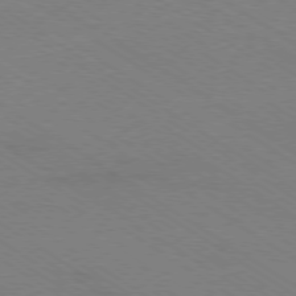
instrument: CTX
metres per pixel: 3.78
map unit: Ap
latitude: -79.0297
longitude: -84.7813
